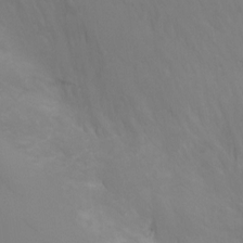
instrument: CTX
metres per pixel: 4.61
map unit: Ht
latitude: -1.0298
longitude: -18.3845
